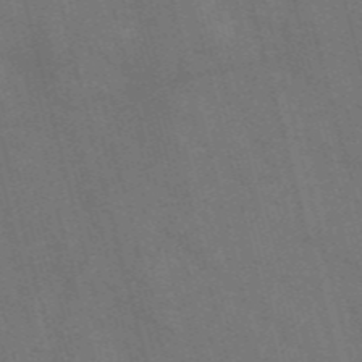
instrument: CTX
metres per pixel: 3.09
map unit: Nve
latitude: -57.4454
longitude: 51.6722
